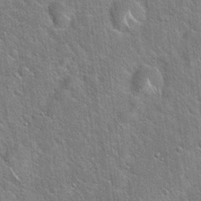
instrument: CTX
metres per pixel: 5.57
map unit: Hto
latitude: 20.0255
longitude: -51.2914
